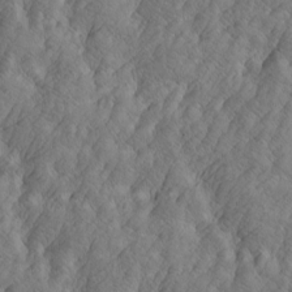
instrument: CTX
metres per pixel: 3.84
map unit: Htu
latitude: -4.7274
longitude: -176.6112
